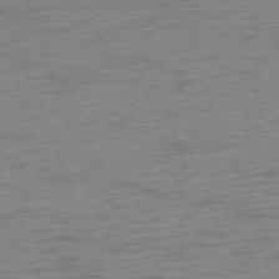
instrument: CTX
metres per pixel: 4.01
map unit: Ap
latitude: -76.5763
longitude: -72.5168
